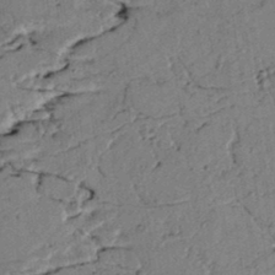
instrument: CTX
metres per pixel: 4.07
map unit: lAvf
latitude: 5.5749
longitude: 160.1228
